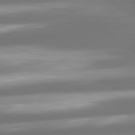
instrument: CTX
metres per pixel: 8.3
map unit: lApd
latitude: 80.9325
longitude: -142.0633
